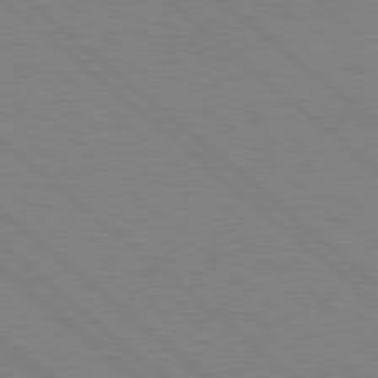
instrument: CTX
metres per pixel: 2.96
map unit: Hpe
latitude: 78.2523
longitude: -123.4237
